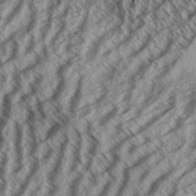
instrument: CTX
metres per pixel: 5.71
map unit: Aa
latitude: 33.5560
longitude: -139.2348
